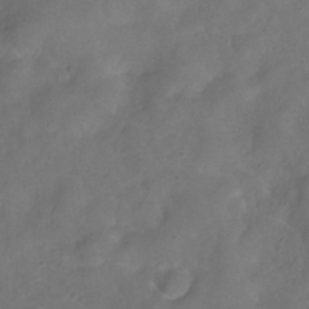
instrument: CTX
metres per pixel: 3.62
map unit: Hve
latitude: -31.4454
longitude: 95.7099
